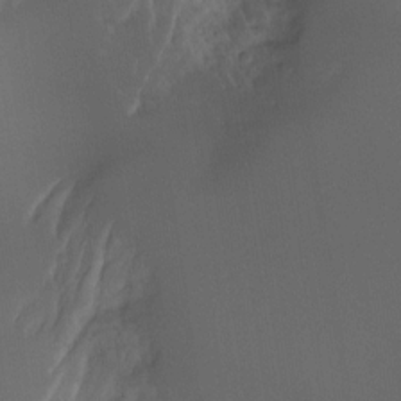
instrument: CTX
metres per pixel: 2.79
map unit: Hto
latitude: -7.5399
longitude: -50.5167
